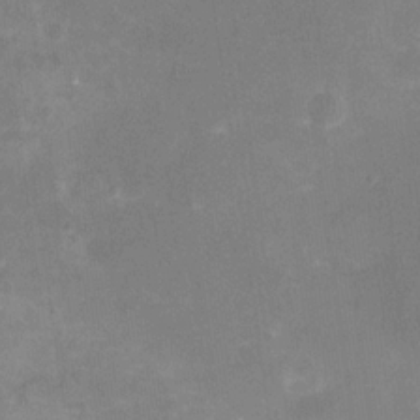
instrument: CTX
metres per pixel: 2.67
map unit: Nhu
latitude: -16.6330
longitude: -56.8002
